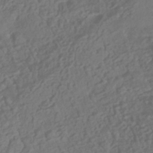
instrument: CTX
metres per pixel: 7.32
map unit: HNhu
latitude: -40.2550
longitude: 108.1417
